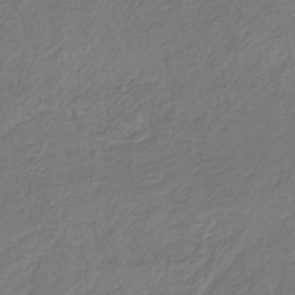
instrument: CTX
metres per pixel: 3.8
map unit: eHb
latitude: -29.7100
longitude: 67.4832
